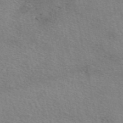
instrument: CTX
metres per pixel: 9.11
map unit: eAb
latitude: 50.9513
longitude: 116.8407
